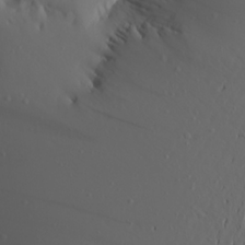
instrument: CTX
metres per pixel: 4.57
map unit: Aa
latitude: 21.9339
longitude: -145.8394
